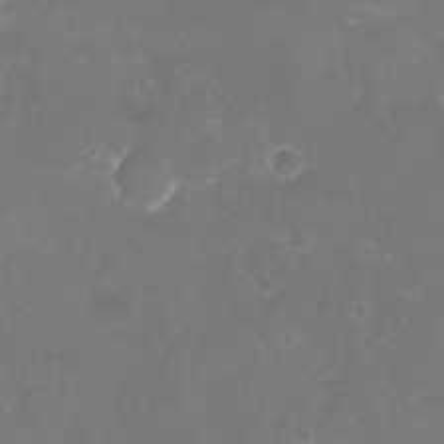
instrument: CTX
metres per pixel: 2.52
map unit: Nhu
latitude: -21.2565
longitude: -58.0633
